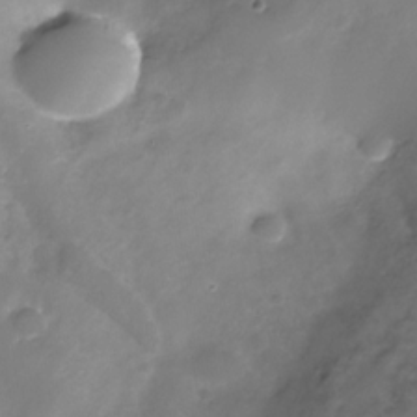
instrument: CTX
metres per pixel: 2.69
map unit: Nhe
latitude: -32.6141
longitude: -92.0255
